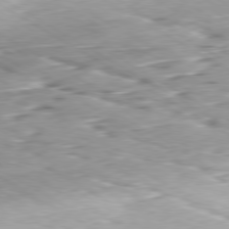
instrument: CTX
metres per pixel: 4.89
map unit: Hpe
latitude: -80.3307
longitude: 20.2928
